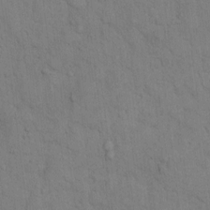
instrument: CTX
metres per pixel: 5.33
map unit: Hto
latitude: 9.3860
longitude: -61.1781
